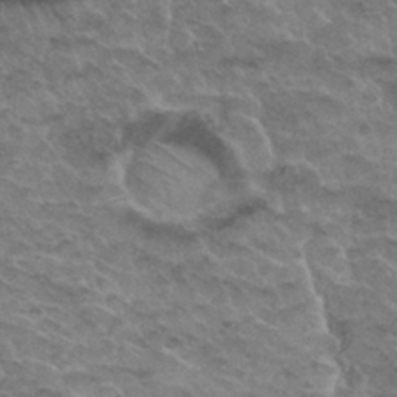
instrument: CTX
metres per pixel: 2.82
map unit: Hto
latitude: 32.2900
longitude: -48.7246
